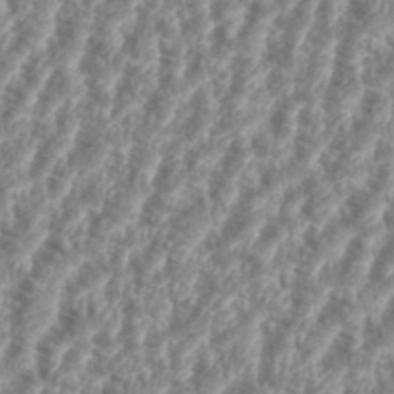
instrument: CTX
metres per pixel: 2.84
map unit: eHh
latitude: 35.4426
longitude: -136.0822
